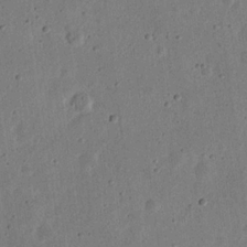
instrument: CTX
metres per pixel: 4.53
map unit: eHh
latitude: 21.8773
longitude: -69.2348
